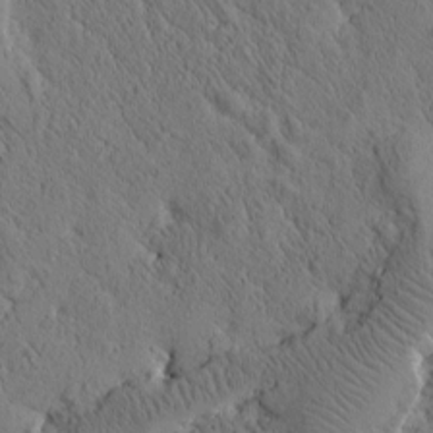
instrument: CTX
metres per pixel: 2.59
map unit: Htu
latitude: -0.3307
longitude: 175.4643
